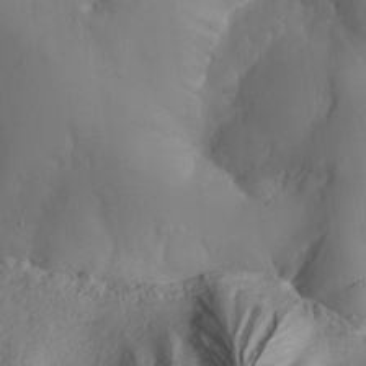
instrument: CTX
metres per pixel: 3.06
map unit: Nhe
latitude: -36.6896
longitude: 138.3684
